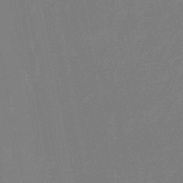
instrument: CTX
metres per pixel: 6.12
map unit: eHb
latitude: -46.8975
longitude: 80.1606
